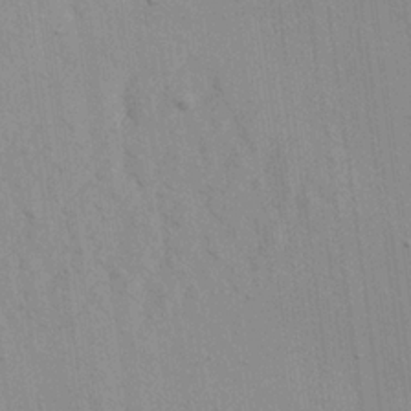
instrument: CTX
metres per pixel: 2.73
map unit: Aa
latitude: 21.7261
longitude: -144.3845
